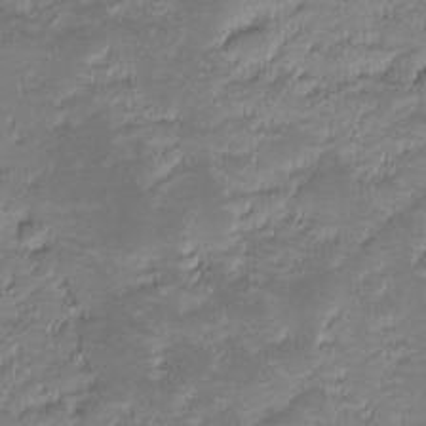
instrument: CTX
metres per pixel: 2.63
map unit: eHh
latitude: -1.8234
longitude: -85.8583
